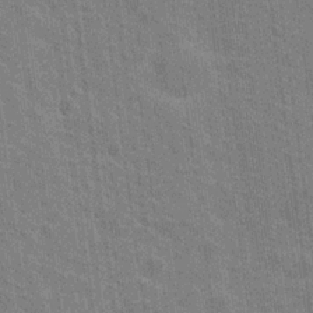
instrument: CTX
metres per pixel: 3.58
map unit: Nhu
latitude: 18.6868
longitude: -30.8947
